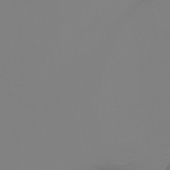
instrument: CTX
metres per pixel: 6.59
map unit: Nhu
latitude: -7.3320
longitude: -78.8947
